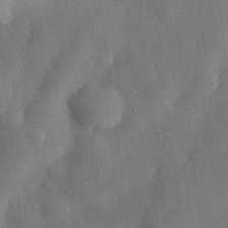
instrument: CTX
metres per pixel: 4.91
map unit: eHh
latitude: 30.1767
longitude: -76.8947
